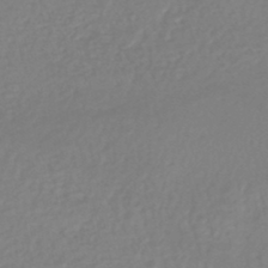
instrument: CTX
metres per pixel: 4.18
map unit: HNhu
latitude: -48.3873
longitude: 103.4643
